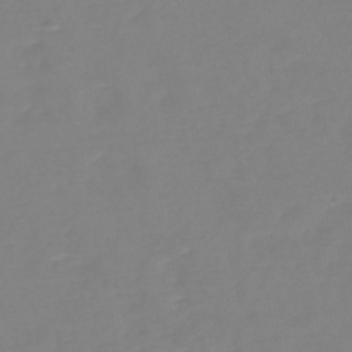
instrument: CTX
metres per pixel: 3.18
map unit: HNb
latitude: -49.4833
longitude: -43.9339
